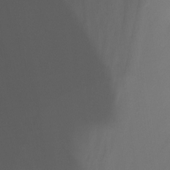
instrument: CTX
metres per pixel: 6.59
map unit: Nhu
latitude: -12.0094
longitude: -49.1025
